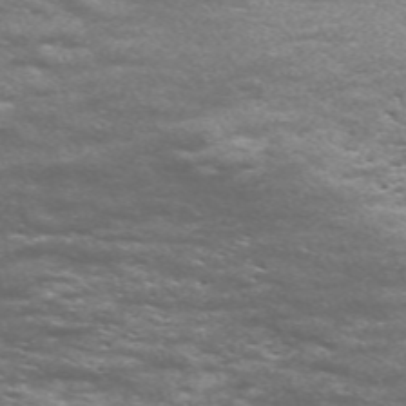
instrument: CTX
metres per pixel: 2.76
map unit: Nve
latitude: -58.8030
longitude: 57.3321
